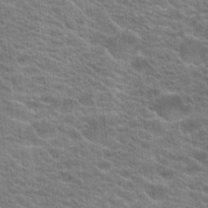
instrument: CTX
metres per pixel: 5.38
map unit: Hto
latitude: 19.3103
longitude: -37.7072
